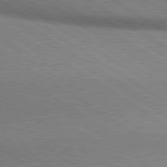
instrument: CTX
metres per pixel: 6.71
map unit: lApd
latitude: 80.0633
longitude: 165.0298
